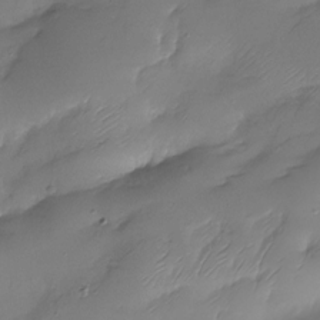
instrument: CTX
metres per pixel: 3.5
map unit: Nhu
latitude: -28.3495
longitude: -59.7828
